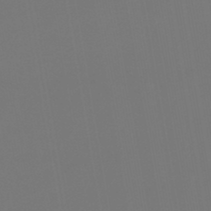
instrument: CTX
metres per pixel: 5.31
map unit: lHb
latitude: -47.0486
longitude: 71.1809
